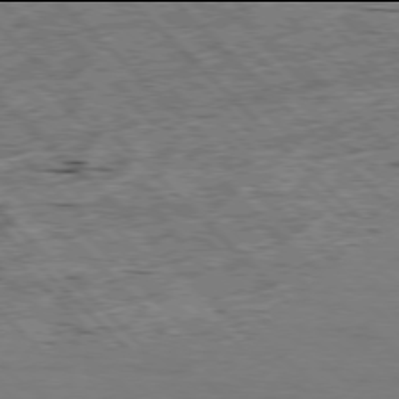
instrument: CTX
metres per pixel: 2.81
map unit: Hpe
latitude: -78.0094
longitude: -20.4223
